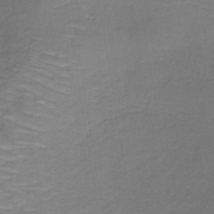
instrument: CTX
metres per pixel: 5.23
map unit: lHb
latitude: -39.1620
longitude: 60.7652
